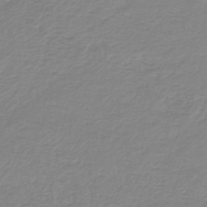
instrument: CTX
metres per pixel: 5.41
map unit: lHb
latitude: -44.2740
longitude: 62.3117
